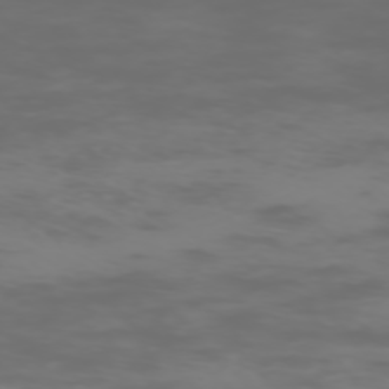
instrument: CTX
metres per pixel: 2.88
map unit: Hpe
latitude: -73.8044
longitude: 5.4076
